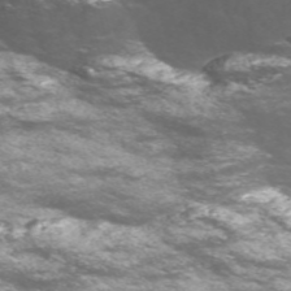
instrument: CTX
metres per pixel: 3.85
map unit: Nve
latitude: -58.6518
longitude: 57.0486
